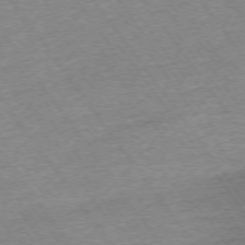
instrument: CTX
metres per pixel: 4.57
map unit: Ap
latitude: -74.7652
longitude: -88.8947
